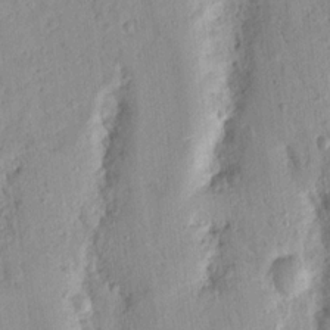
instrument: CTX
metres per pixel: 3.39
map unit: Nhu
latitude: 17.2348
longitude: -78.1011
